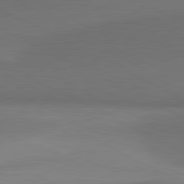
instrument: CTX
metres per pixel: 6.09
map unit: lApd
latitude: 81.3671
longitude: 155.0865
